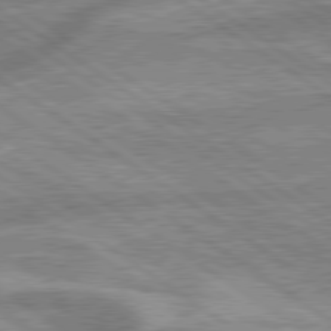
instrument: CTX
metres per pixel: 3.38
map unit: lApd
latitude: 79.5560
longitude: -169.7072
